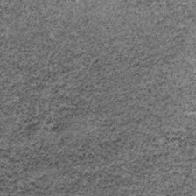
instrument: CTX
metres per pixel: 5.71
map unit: lHb
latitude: -37.8611
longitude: 66.9353
